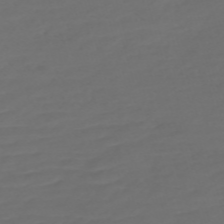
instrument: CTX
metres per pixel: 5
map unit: Nve
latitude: -59.3887
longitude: 58.0849
